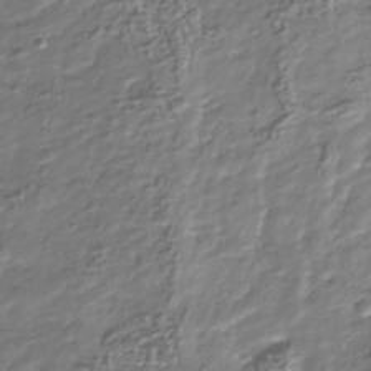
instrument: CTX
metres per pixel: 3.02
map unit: Nhu
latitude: -40.3117
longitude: -82.6490
